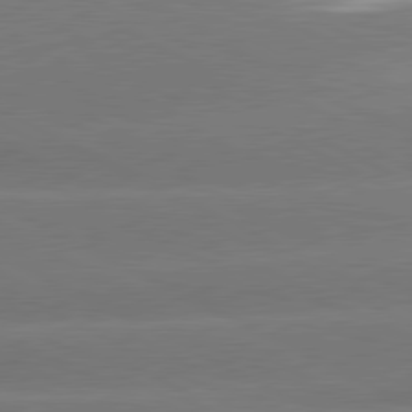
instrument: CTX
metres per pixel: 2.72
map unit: lApd
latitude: 80.7057
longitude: -151.5371
